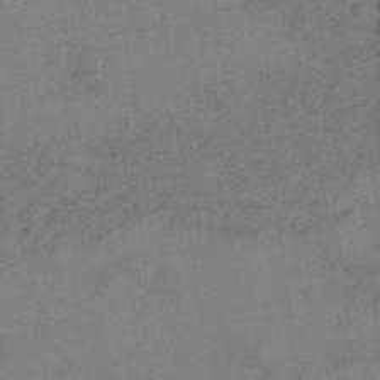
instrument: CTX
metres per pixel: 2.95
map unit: Hto
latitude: 6.8380
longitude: -35.2348
